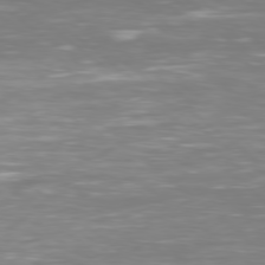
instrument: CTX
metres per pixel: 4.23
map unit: Ap
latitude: -79.5210
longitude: -60.8380
